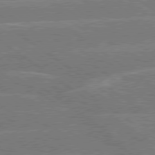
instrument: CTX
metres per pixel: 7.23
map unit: Hpe
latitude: 78.9325
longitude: -130.4790
